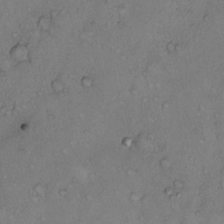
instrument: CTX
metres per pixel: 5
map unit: Hto
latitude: 10.0822
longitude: -58.1578
